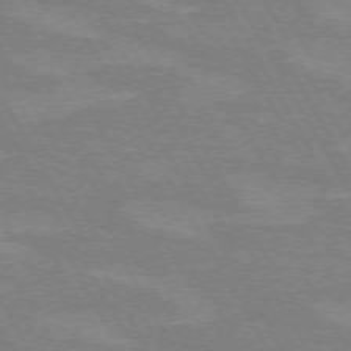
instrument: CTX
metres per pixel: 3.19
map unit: lApd
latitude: 72.2901
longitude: -55.6316
